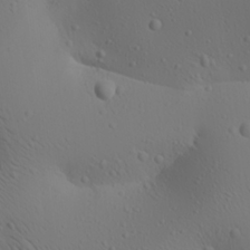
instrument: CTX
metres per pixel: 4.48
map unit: Aa
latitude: 23.0080
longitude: -138.0255
